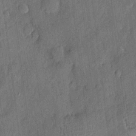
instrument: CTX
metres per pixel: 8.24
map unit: eHh
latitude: 4.8947
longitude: -74.9136
